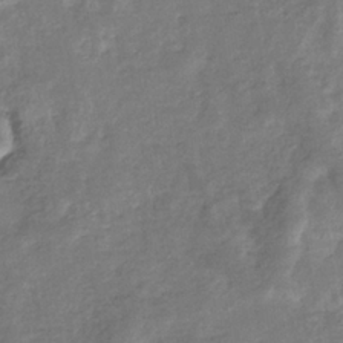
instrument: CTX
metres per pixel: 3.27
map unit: eHb
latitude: -34.5007
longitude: 75.5022
